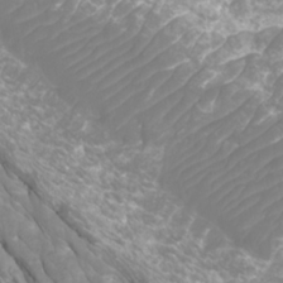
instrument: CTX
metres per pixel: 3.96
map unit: Htu
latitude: -10.1228
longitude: -74.5924
